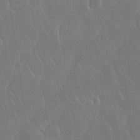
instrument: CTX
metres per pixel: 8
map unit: Nhu
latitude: 30.8569
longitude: -56.5923
